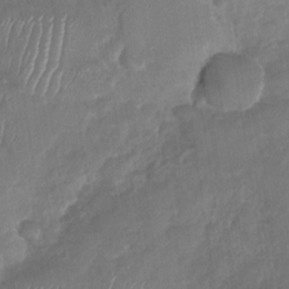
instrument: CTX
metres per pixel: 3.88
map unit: Nhu
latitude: -30.1983
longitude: -62.3090
